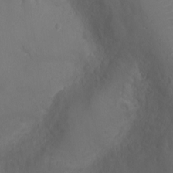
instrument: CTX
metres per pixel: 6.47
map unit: Ht
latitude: -2.4251
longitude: -18.1766
